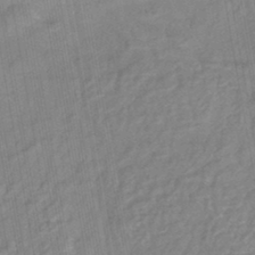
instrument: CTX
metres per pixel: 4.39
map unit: lHb
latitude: -43.3131
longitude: 80.6141
